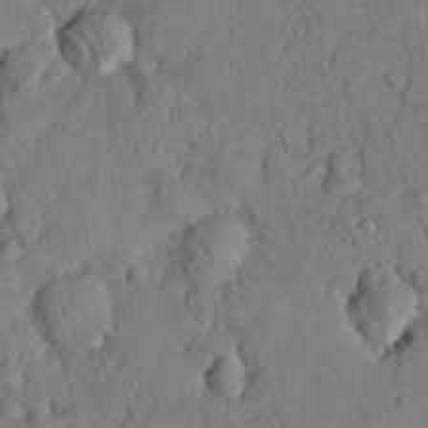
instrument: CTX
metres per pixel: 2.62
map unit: Nhu
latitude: 28.4412
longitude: -72.2334
